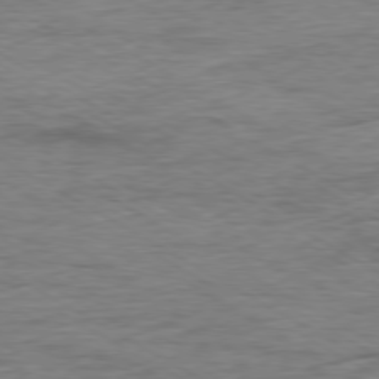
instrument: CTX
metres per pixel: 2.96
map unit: Ap
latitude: -79.4832
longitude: -83.7449
